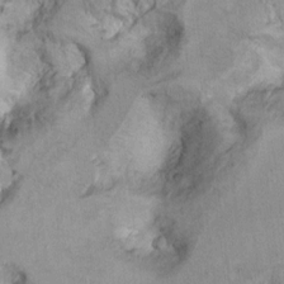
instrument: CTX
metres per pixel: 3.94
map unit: Ht
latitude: 9.1592
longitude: -31.8395
